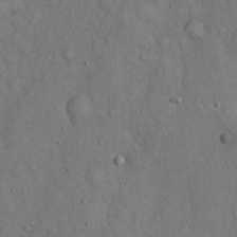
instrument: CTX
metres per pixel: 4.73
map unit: Hto
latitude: 15.0081
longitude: -57.8961
